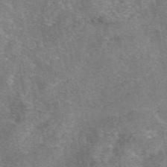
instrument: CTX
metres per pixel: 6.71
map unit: eAb
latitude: 47.1404
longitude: 103.0675
